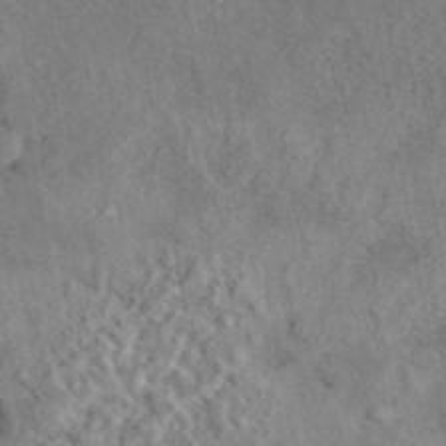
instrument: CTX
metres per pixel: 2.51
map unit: eAb
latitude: 42.6302
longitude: 109.8044
